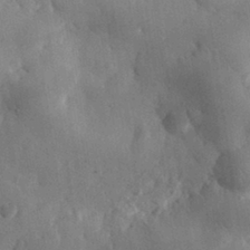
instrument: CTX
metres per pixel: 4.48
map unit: eHh
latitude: 30.4601
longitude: -76.4223
